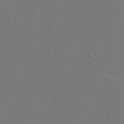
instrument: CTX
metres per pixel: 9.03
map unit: eHh
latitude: 23.6883
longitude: -69.3671
